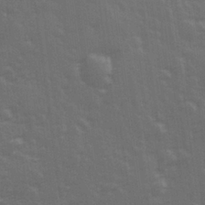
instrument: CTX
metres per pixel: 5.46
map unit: Hve
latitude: 26.6491
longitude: 146.4629
